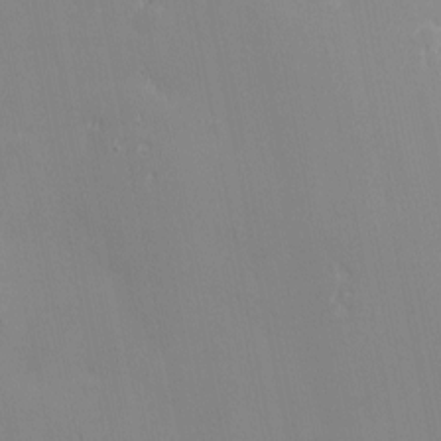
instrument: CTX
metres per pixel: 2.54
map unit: eHh
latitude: -3.0675
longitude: -81.2348
